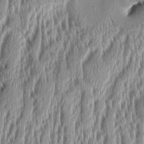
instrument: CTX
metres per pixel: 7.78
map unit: Aa
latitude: 8.4790
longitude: -129.6883
